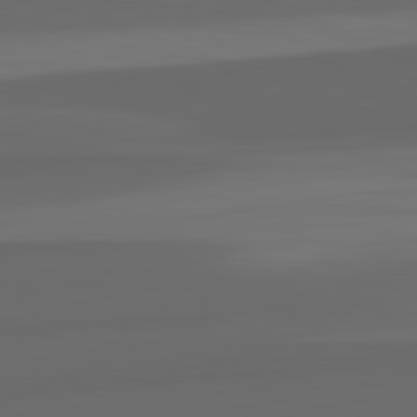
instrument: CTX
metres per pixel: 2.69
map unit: lApd
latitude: 82.7813
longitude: 159.8800
